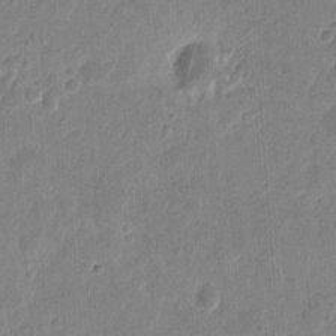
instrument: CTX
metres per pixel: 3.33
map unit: eHh
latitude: 9.2915
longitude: -73.5183
